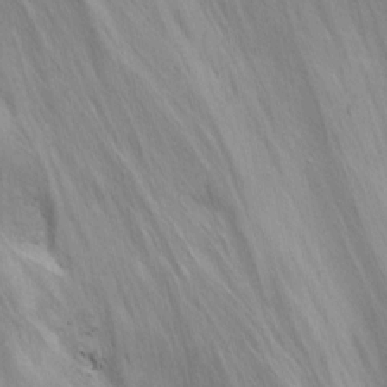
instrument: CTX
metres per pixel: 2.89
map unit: Nhu
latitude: -8.3117
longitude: -66.4979
